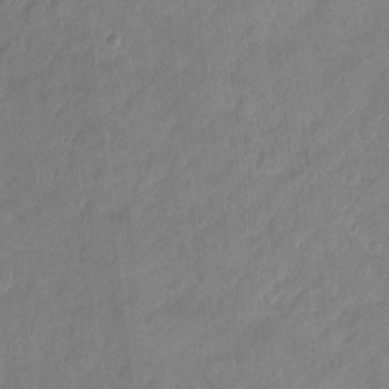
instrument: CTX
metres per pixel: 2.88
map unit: Ht
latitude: -1.9556
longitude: -32.9892
